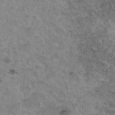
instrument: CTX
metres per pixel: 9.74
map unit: HNhu
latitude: 3.4615
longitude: 4.4440
